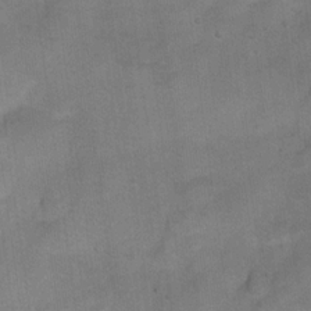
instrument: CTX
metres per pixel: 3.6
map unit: Hto
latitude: 17.1592
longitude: -38.8758
